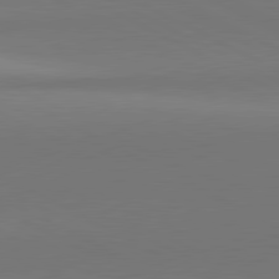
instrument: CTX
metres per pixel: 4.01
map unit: lApd
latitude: 81.2537
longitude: 146.0283
